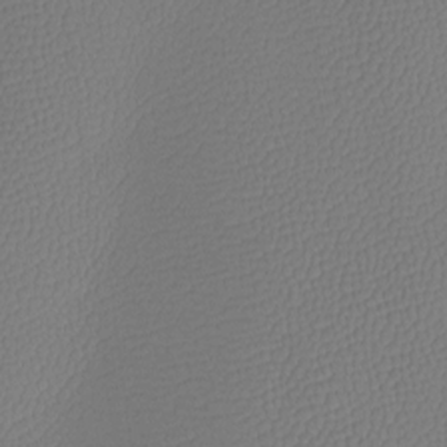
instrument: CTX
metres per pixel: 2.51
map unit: Htu
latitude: -13.5399
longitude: -47.5560
